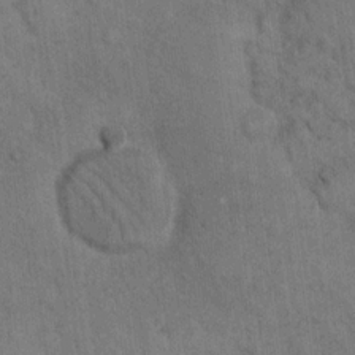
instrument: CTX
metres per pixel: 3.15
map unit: eHh
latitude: 18.4034
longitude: -63.6694
